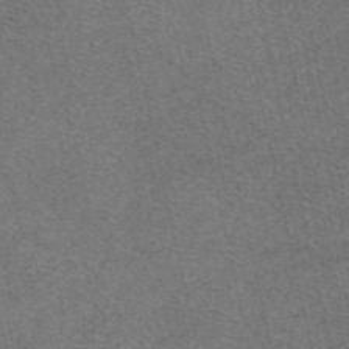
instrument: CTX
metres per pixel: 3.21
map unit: eAb
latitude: 47.8395
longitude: 104.7652
